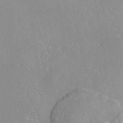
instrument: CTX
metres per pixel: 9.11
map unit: eAb
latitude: 46.0633
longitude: 111.3887
